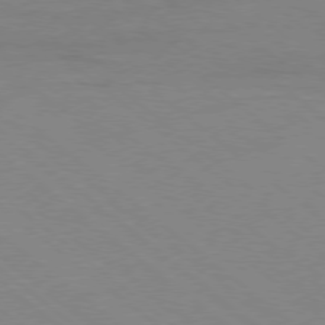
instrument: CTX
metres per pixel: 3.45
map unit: Ap
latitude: -78.7841
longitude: -54.9136
